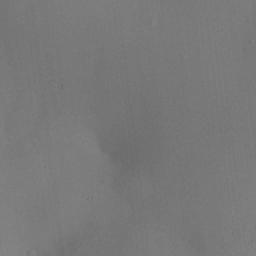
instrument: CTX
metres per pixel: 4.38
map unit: HNhu
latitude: 13.4427
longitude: 14.2173
